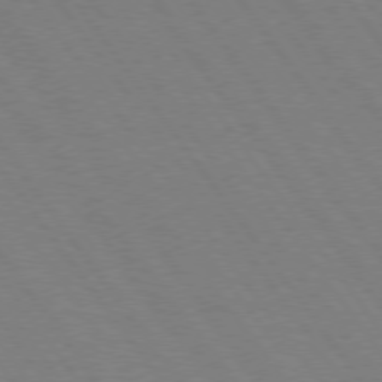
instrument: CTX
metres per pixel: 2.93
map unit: Hpe
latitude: 74.6491
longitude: -137.3860
